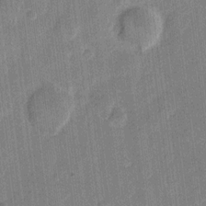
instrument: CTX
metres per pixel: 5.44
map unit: eHh
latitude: 11.3671
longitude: -66.1577
